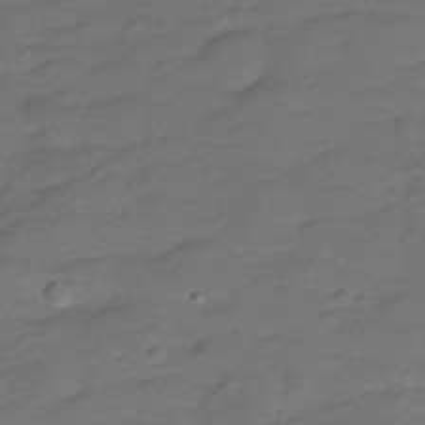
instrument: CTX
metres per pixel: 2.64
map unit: Hve
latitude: -27.9745
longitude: 91.4833
